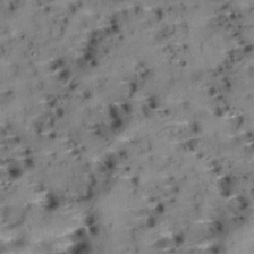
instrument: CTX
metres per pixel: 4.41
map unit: Aa
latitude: 9.7639
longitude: -140.8002
